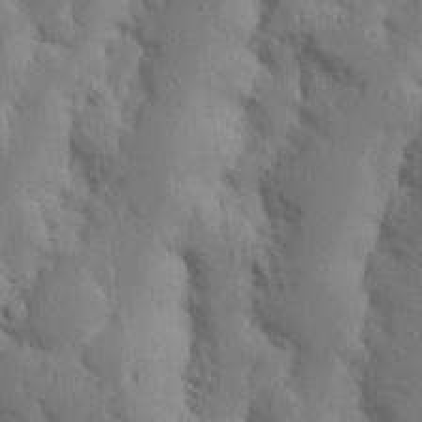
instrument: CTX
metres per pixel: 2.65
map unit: Nhu
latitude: 18.6490
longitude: -73.6694
